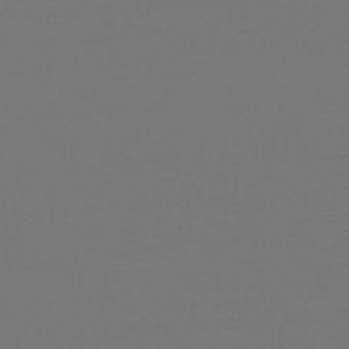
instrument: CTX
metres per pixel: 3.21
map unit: HNb
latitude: -51.6722
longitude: -43.6316
